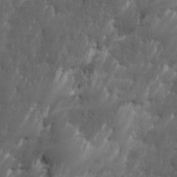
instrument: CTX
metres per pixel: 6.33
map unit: Ave
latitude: 15.8017
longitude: -135.7071
